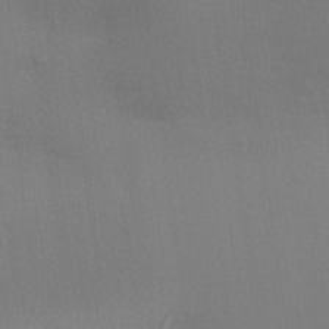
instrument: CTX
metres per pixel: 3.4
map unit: Aa
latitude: 27.2348
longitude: -146.0633
